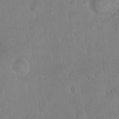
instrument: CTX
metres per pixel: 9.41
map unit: eHh
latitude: 22.4412
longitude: -58.4790
